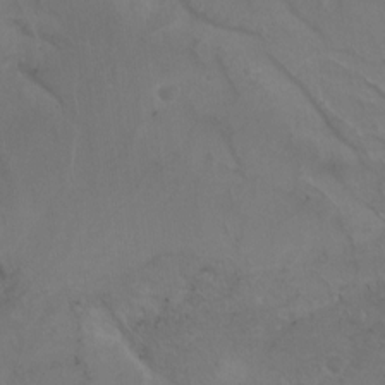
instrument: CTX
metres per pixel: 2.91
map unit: Nhu
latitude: -6.4629
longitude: -67.9339
